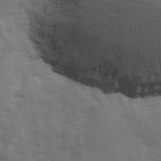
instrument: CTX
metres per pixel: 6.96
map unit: Ave
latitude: 12.7246
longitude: -102.9136
